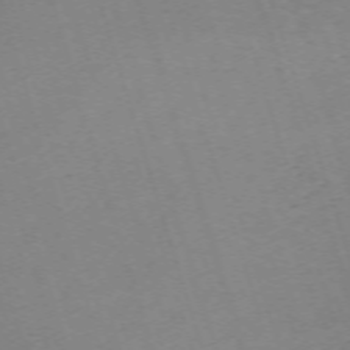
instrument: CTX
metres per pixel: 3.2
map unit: Nhu
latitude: -68.2361
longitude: 37.6155
